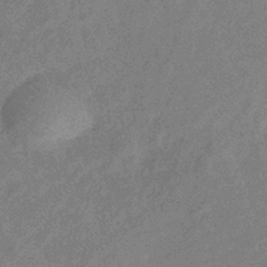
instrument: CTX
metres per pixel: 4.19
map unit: eHb
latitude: -38.0850
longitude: 76.8597
